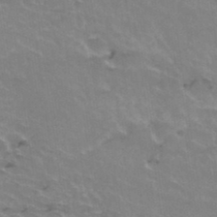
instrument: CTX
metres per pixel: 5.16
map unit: Hto
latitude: 37.1026
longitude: -41.7260
